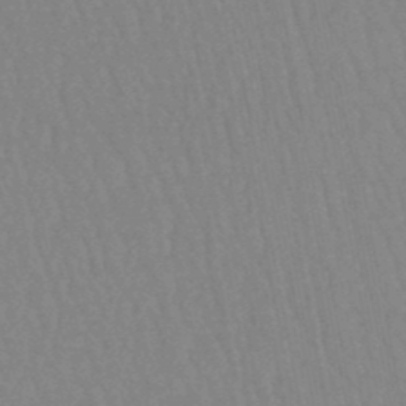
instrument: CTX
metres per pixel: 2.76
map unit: eHb
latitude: -46.6329
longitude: 80.2929
